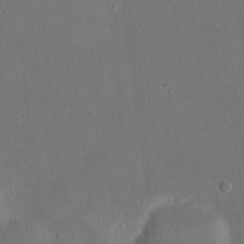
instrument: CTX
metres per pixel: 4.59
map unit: eHh
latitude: 18.2522
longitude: -70.9702
